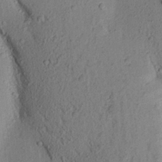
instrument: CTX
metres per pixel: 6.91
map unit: Aa
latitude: 17.9528
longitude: -147.3104
